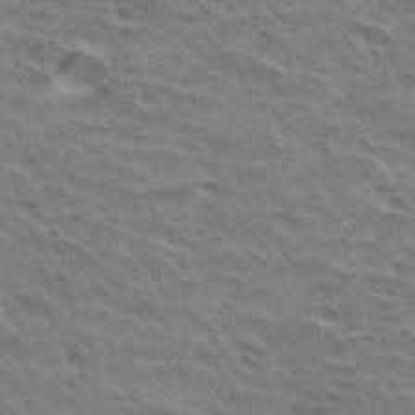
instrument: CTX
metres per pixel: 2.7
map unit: Hto
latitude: 31.3104
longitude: -41.2536
